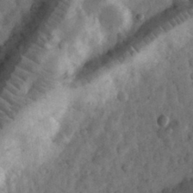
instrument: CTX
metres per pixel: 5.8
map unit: eHh
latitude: 32.3656
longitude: -69.3482
